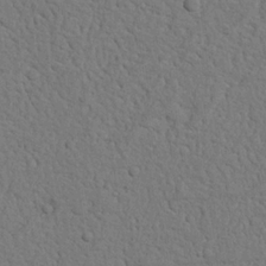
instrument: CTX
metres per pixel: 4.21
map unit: Nhu
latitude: 21.4049
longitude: -76.7057
